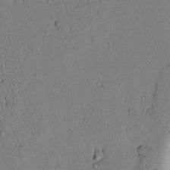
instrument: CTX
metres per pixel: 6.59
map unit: lAvf
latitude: 7.8394
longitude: 169.5777
